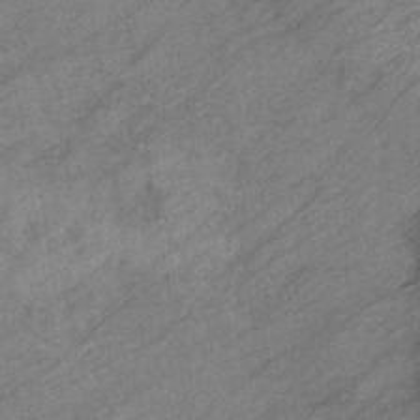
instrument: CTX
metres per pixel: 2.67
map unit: eHb
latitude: -39.7478
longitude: 81.8423
